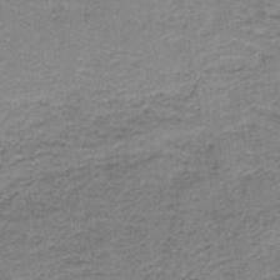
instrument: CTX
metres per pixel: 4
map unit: HNb
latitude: -44.1039
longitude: 49.5210
